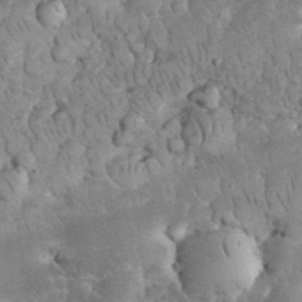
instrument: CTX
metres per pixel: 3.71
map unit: eHh
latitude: 33.0836
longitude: -65.5749
